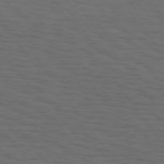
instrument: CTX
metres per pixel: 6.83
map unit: Hpe
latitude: 74.2145
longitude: -131.3293
